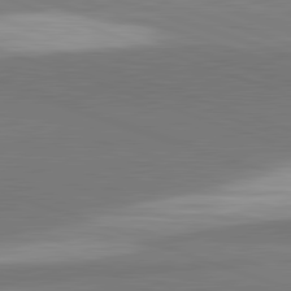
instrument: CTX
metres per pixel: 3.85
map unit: lApd
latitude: 82.2333
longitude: 148.6141
